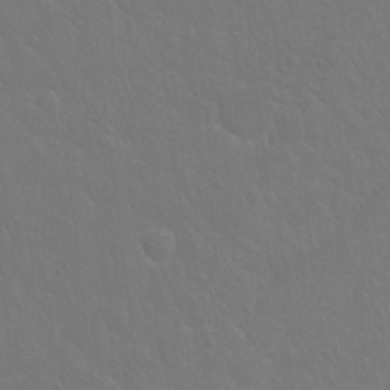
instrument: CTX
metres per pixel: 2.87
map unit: Hto
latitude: -3.4454
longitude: -35.4426
